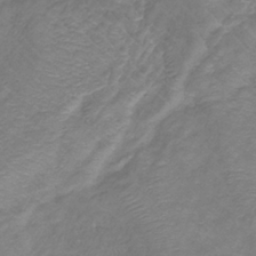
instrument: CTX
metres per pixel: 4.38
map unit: eHb
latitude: -31.5399
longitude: 67.0108
